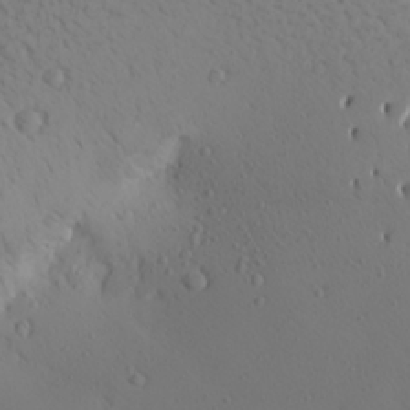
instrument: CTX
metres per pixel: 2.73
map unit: Aa
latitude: 25.5749
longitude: -144.5923
